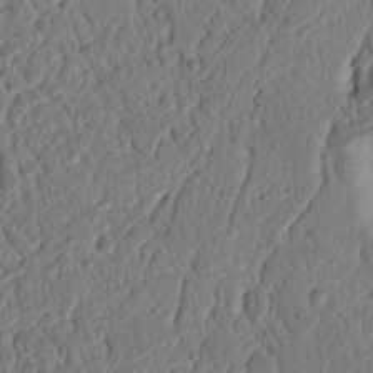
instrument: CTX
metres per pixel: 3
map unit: Nhu
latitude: 16.5735
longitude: -74.3278
